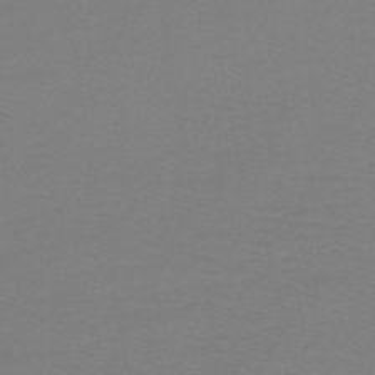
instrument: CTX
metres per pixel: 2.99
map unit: lHb
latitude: -43.3698
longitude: 72.4818
